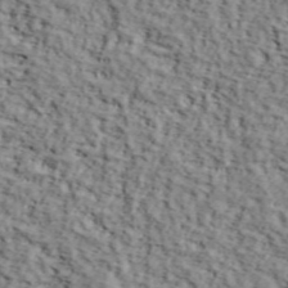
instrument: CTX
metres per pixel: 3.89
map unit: lHvf
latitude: 38.1389
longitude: -86.8758
